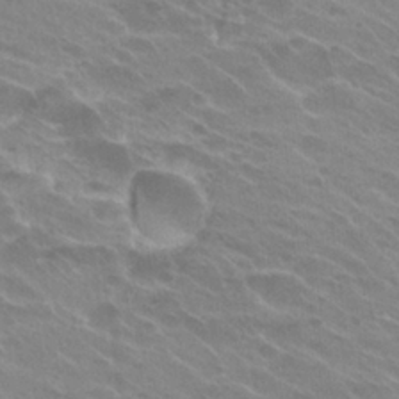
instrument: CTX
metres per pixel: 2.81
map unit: Hto
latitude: 25.9906
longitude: -36.2334
